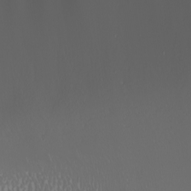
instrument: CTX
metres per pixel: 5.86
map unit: Nhu
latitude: -7.6344
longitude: -90.9892
